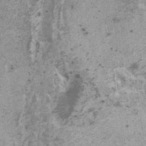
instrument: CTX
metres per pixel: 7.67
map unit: HNhu
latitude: -0.3496
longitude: 2.9352
